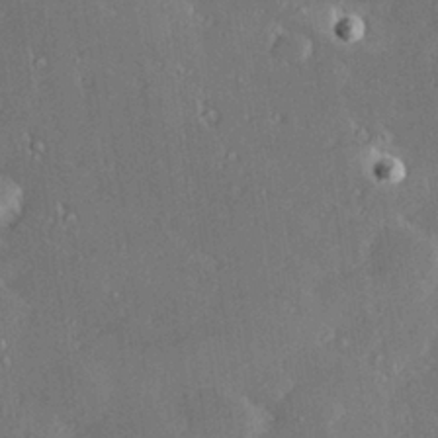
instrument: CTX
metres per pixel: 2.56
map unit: Hve
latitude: 27.8017
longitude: -93.7071
